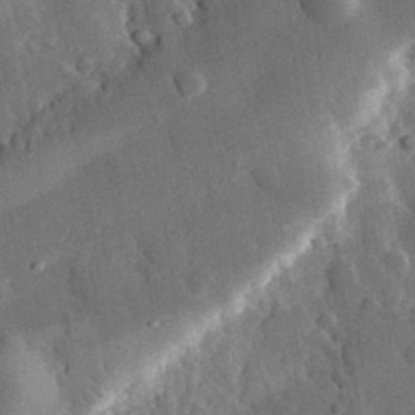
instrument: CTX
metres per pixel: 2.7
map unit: eHh
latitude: 31.2159
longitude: -80.5735
